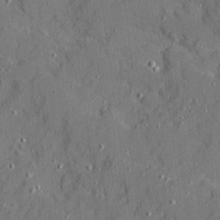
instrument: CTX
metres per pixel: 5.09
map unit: Ave
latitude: 21.0648
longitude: -128.8191
